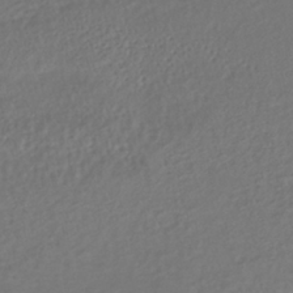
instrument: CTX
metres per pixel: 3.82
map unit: lHb
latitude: -38.9164
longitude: 70.4062
